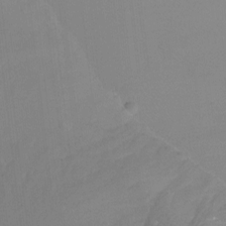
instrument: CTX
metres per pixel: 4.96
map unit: Ht
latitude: -3.9745
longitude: -26.4790
